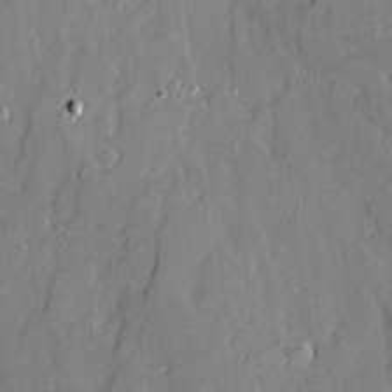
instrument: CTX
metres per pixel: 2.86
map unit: Ave
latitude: 18.7057
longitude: -128.2522
